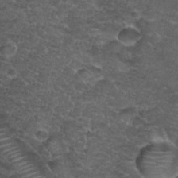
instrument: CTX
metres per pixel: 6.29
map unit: Nhu
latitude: 29.6316
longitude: -49.6883
